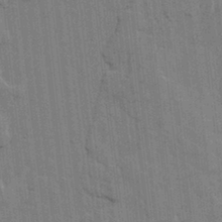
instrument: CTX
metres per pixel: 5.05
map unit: lHvf
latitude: 17.6505
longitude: -113.2915
